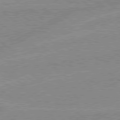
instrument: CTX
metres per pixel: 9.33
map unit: Hpe
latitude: 78.8758
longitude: -144.6490
